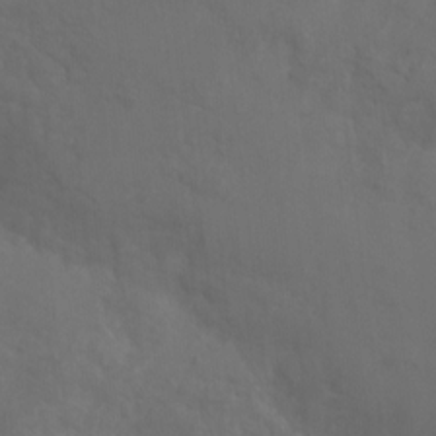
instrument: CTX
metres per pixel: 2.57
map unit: Nhu
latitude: 6.5735
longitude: -19.5749
